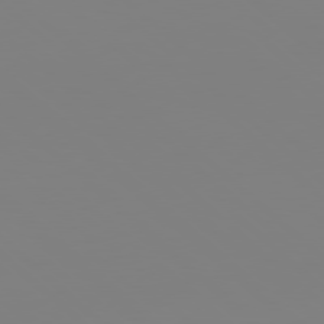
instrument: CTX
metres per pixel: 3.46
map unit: Hpe
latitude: 77.8583
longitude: -173.9906
